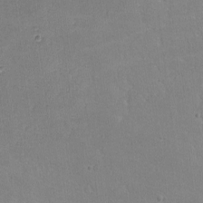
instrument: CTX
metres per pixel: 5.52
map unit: lHvf
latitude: -10.9920
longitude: -101.2726
